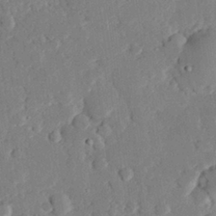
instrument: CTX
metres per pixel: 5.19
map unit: eHh
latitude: 28.6868
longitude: -81.1025
